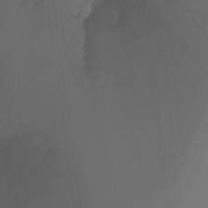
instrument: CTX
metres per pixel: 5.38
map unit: Ht
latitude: -9.8800
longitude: -37.7450
